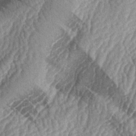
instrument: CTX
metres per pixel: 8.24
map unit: lAa
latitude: -4.9541
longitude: -127.3671
